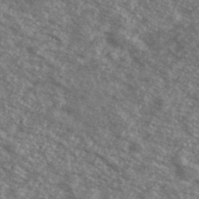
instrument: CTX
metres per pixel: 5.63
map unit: Ave
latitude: 39.5938
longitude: -110.7624
